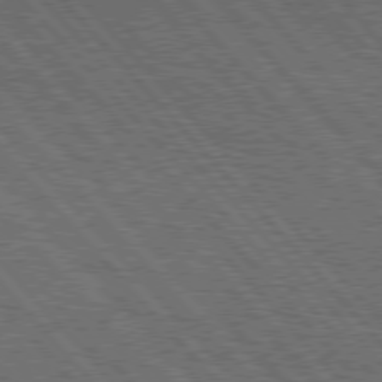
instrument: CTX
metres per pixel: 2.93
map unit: Hpe
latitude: 76.5734
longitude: -167.6882
